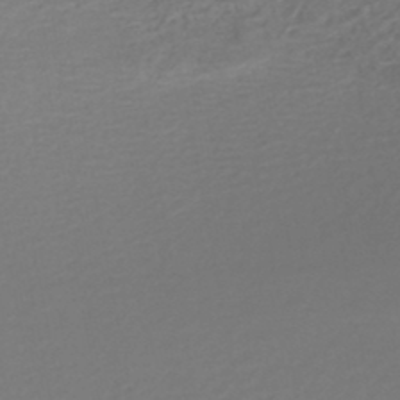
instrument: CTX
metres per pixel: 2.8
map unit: HNhu
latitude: -47.7666
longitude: 98.5763
